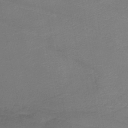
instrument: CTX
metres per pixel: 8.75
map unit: lHb
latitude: -37.9367
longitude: 58.5195
